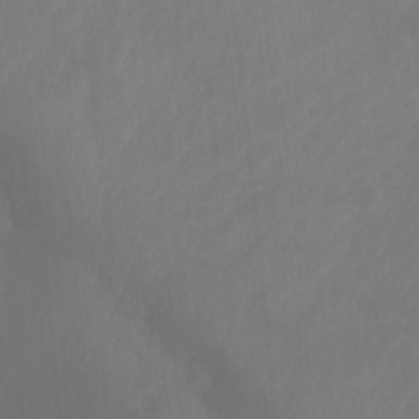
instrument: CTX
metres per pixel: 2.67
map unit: Ht
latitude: -14.8786
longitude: -56.4223
